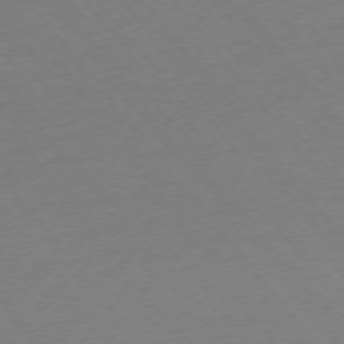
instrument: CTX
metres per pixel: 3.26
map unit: Ap
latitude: -74.9164
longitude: -71.7072
